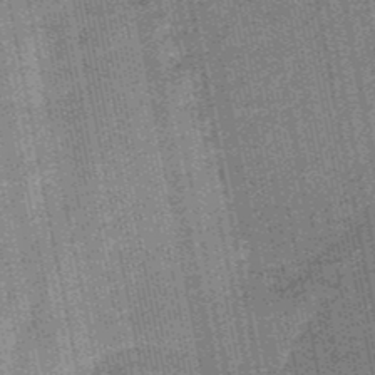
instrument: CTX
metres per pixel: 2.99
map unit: HNb
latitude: -50.3306
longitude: -42.1767
